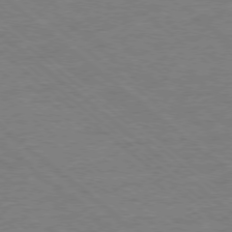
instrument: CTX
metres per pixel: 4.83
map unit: Ap
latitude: -77.8989
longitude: -83.5560
